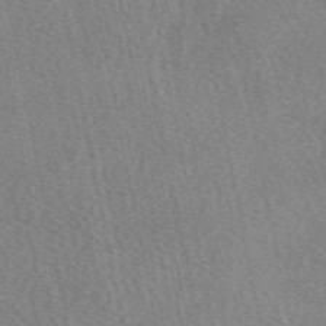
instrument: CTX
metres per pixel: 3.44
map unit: eAb
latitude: 49.8016
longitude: 109.5021
